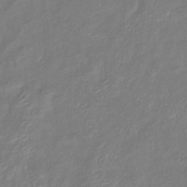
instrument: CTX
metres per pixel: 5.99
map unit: lHb
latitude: -40.6518
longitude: 77.9556
